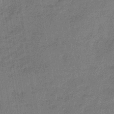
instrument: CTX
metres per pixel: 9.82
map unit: eHb
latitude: -45.2187
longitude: 86.8408
